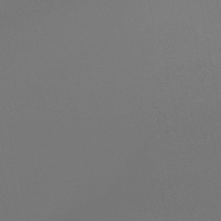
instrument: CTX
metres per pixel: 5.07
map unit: eHb
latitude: -49.7478
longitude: 76.9920
